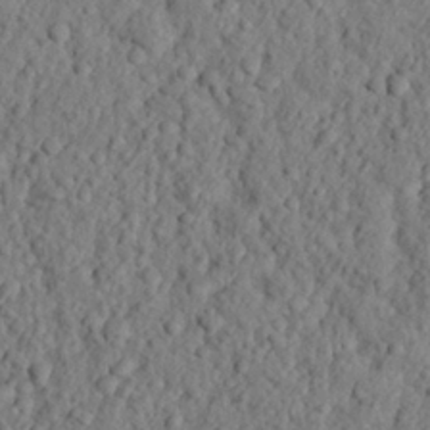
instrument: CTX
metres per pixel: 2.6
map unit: eHh
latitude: 25.1403
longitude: -79.0648
